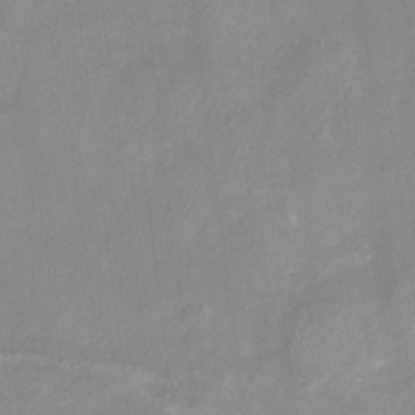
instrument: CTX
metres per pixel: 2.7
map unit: Nhu
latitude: -14.2173
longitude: -59.2915
